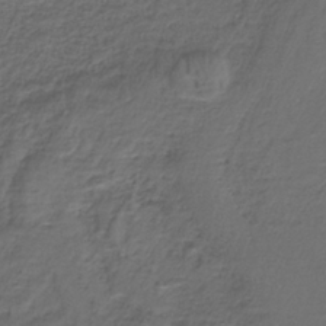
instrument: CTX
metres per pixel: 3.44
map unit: HNb
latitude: -35.8800
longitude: 58.3495
